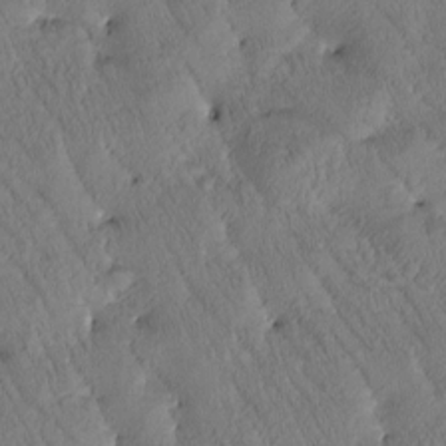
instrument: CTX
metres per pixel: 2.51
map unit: Htu
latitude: -0.9164
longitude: 174.9730
